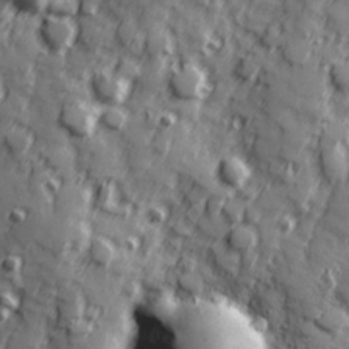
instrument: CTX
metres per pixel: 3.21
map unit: Hve
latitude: 25.1781
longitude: 147.0108
